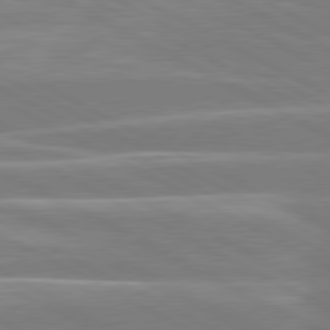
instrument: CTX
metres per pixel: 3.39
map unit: lApd
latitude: 80.6490
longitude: -134.6490
